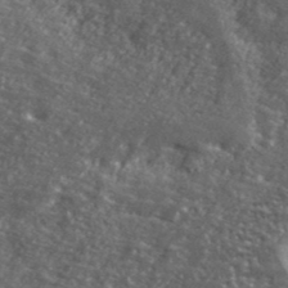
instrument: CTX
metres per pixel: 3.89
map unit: ANa
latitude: 40.2144
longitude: -89.2726
